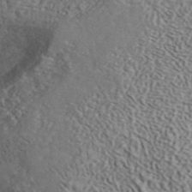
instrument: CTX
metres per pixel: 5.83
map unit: ANa
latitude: 44.1200
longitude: 47.6344
